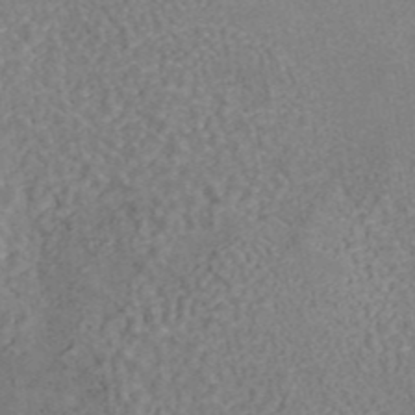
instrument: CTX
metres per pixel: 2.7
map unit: eAb
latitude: 43.3671
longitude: 106.2929
